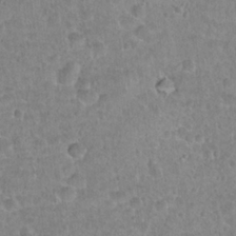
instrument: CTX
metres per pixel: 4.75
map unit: Hto
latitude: 21.6505
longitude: -48.1578
